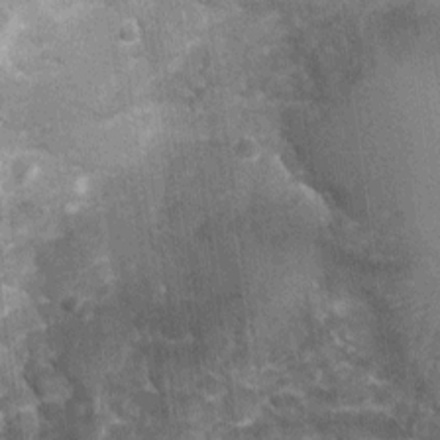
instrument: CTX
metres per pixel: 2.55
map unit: Nhu
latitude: 0.8380
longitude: -17.7071
